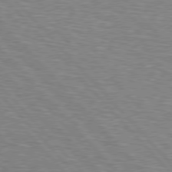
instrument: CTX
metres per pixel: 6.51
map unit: Hpe
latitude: 76.8947
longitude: -150.4979
